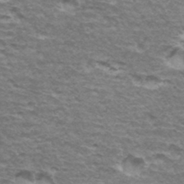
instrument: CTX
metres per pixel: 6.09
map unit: Hto
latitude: 34.9891
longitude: -42.5735
